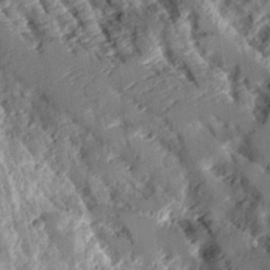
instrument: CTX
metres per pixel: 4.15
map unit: Aa
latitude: 10.8569
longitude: -126.1200
